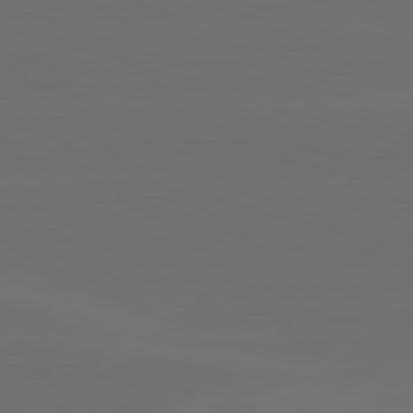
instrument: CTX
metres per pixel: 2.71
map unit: Hpe
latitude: 78.4034
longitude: -132.0444
